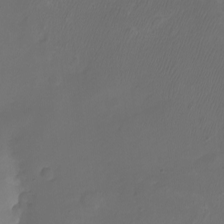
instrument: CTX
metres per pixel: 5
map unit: eHh
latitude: -7.0108
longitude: -76.6301
